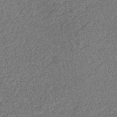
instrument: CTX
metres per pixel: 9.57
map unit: lHb
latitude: -40.9164
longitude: 69.2376
